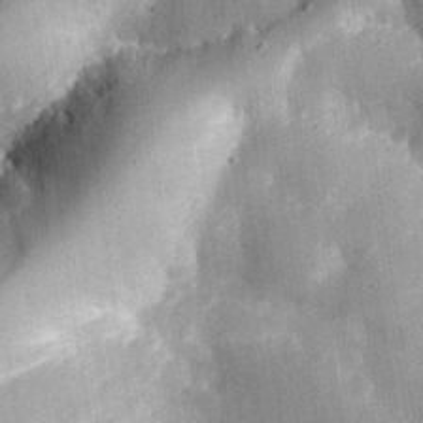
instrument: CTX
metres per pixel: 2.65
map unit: eHh
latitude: 30.6302
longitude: -79.7828
